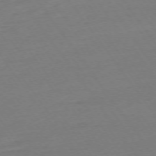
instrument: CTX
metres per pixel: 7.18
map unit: Ap
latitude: -74.8597
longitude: -80.9514
